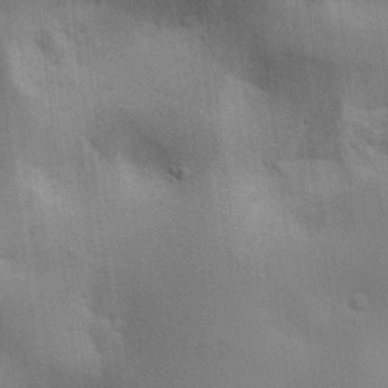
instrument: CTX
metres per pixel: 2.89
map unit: lAa
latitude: 20.3656
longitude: -138.7435
